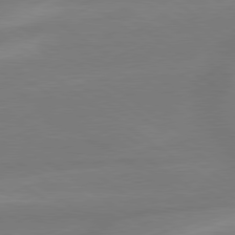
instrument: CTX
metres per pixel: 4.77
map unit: lApd
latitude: 79.2159
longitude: -142.4601
